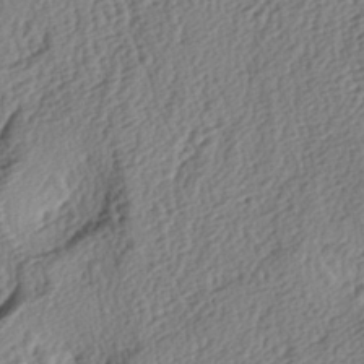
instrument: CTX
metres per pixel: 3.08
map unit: lAa
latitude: -3.8800
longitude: -123.2726
